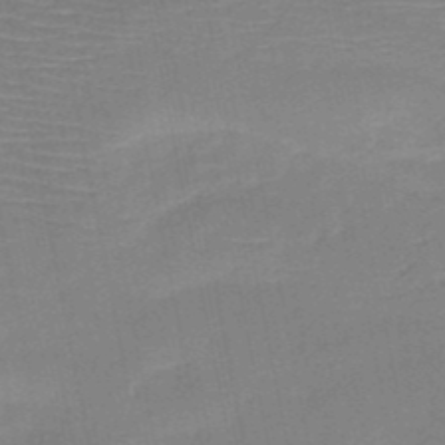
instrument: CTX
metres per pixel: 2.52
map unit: HNb
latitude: -49.6911
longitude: -42.6680
